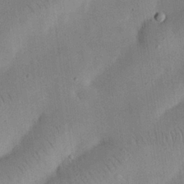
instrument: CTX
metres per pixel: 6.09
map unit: eHh
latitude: 25.1025
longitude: -68.8569
